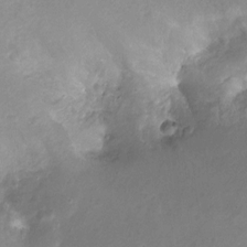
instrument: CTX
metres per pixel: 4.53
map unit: Hto
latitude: -11.9367
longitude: -38.5735
